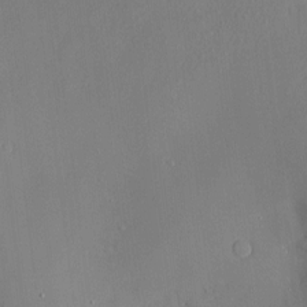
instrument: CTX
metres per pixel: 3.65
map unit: Htu
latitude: -7.1431
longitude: 175.7666
